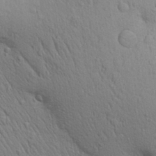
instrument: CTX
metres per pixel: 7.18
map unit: Aa
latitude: 29.7638
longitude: -147.5560
